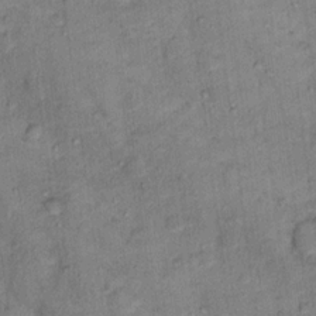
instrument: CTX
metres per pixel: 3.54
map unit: Nhu
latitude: 15.4427
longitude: -31.9339
